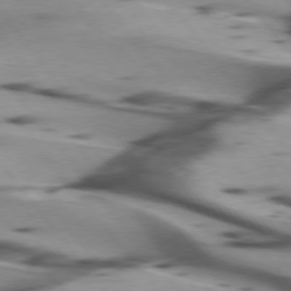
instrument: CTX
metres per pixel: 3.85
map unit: lApd
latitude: 75.1214
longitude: -63.8584
